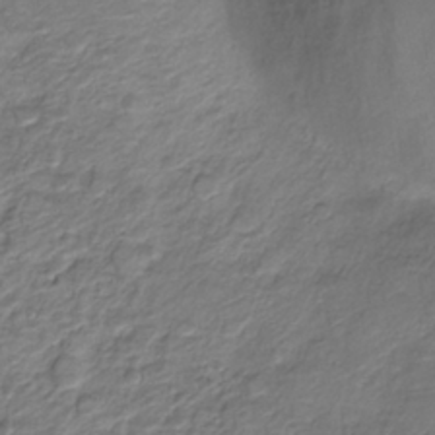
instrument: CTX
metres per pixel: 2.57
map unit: Nve
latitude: -19.6155
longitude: 105.9178
